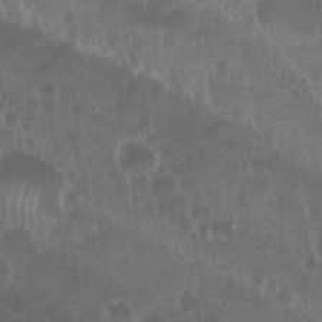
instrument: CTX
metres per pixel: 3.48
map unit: Nhu
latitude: 29.2726
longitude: -55.2726
